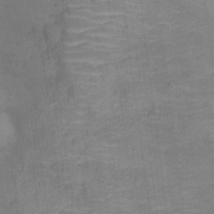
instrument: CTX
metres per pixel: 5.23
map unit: Ht
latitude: 10.9325
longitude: -40.4789
